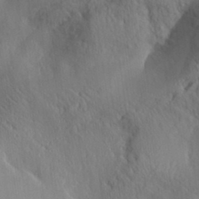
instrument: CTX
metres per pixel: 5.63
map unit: Aa
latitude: 32.4790
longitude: -140.8758
